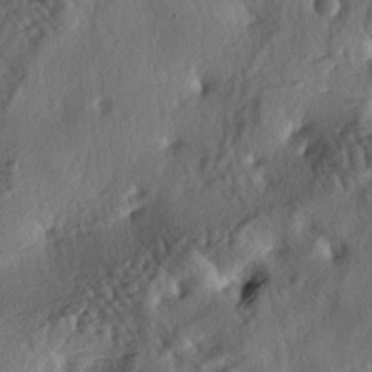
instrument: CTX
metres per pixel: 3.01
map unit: lAa
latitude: -5.4643
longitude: -124.8569
